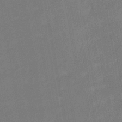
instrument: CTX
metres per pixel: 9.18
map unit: HNhu
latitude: -43.2187
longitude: 91.6344
